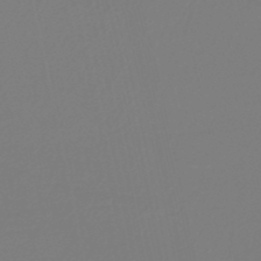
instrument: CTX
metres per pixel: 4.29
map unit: lHb
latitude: -38.1417
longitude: 55.8800
